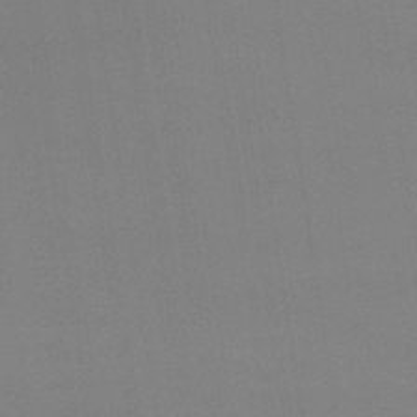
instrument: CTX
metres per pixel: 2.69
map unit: lHb
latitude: -47.2943
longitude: 67.4454
